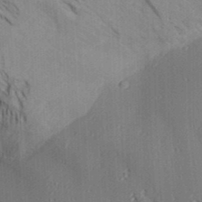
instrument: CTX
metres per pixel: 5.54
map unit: Aa
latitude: 31.5371
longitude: -138.9136
